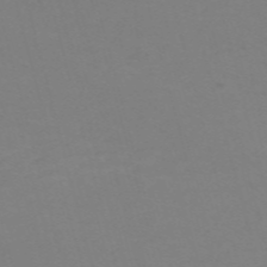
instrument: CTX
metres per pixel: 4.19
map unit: Nve
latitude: -59.0864
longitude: 60.1984
